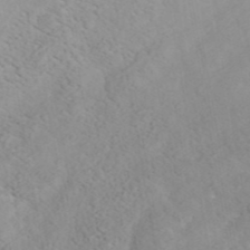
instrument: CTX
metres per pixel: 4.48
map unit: ANa
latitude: 41.8205
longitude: 52.9163
